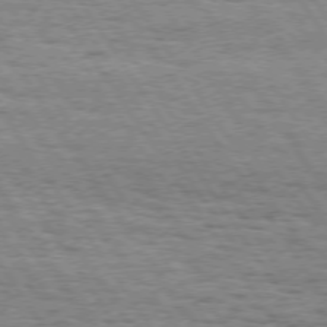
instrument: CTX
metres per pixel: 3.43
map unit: Hpe
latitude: 73.7639
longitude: -130.8947
